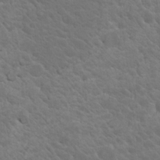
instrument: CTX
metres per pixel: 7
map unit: Nhu
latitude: 17.2726
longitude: -33.2537
